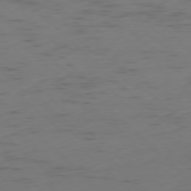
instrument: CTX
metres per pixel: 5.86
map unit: Ap
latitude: -78.4440
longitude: -62.0633
